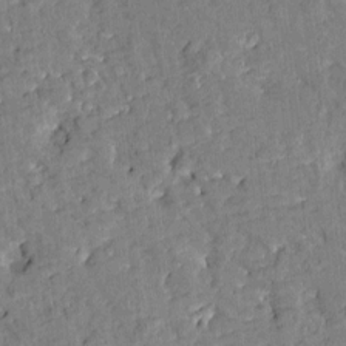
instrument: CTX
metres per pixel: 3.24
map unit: Htu
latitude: -2.4062
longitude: 174.7463
